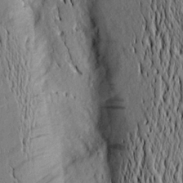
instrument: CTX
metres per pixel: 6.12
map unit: Aa
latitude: 16.3467
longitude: -147.0837
